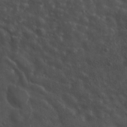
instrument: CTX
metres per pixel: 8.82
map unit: Hto
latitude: 19.4048
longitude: -54.3845
